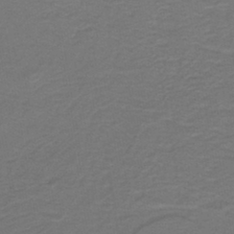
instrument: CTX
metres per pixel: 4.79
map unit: lHb
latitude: -42.1227
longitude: 53.6532
